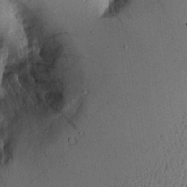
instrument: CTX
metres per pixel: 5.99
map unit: Aa
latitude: 9.8961
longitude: -128.1200
